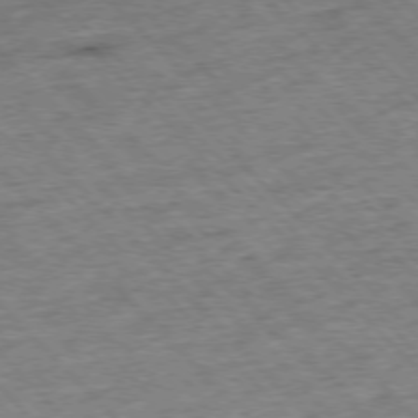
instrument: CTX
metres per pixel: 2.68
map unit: Hpe
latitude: -76.7463
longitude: -15.6694
